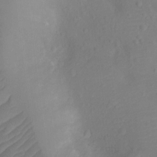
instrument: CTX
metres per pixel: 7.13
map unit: Ht
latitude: -9.8044
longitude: -22.8947
